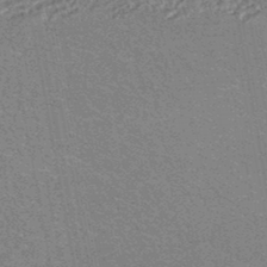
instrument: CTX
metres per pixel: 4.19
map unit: HNhu
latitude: -47.3887
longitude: 99.6533
